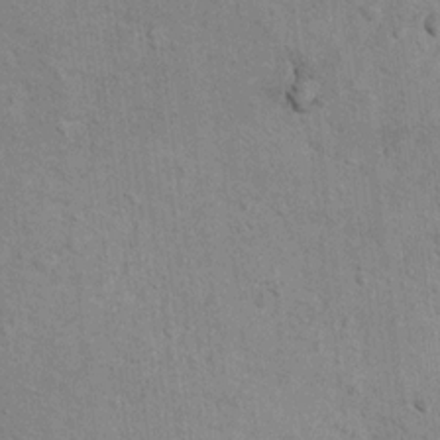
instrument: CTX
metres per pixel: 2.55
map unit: Hto
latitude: 10.9703
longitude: -37.0836
